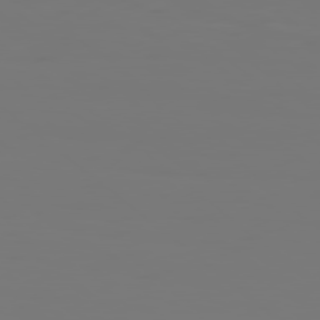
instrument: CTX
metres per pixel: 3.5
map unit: Hpe
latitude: 78.3279
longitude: -135.7260
